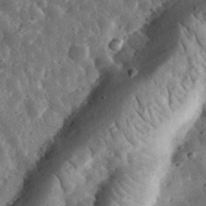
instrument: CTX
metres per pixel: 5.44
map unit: eHh
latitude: 33.8394
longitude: -79.2915
